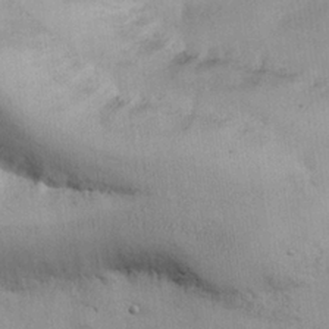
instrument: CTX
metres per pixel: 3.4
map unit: Nhu
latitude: 26.4790
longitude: -69.0837
